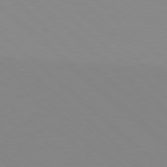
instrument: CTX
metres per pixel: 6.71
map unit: Hpe
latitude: 77.8016
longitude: -165.6127
